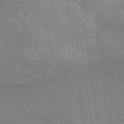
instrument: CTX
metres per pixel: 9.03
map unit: lHb
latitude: -40.2928
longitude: 75.4644
